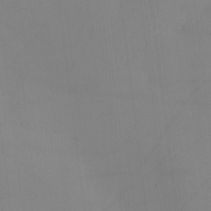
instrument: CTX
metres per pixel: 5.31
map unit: eHh
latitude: -4.1039
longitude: 16.3873
